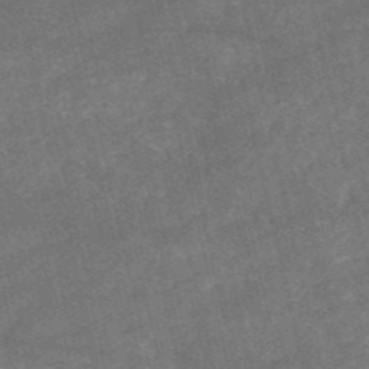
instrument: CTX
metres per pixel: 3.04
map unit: HNb
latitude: -52.6518
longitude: -40.5545
